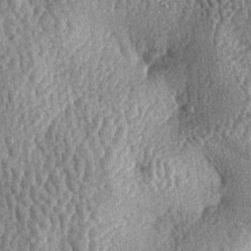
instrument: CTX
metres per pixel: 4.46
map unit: lAa
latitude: -6.0661
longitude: -127.7639
